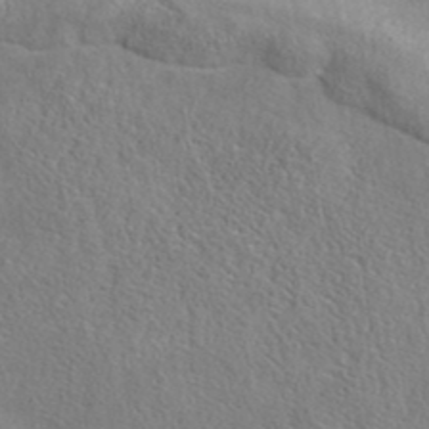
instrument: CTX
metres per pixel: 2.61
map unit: eAb
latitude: 40.4601
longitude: 105.1620
